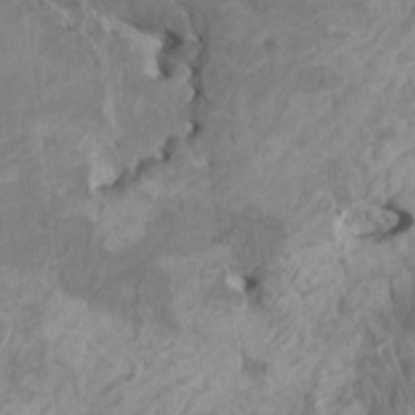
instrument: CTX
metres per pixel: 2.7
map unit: HNhu
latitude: 4.4979
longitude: -3.9528
